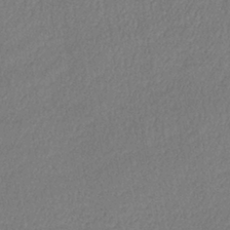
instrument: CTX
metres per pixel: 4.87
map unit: lHb
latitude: -39.6344
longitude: 72.5951
